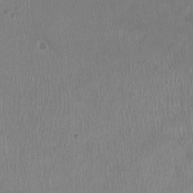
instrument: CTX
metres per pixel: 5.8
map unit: HNhu
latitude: -3.5210
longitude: -3.8016
